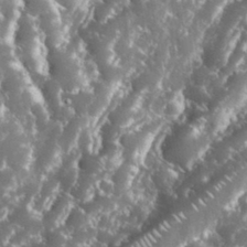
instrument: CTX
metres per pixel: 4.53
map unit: eHh
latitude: 34.0822
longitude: -62.8947
